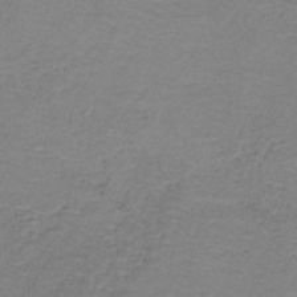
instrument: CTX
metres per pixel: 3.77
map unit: eAb
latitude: -36.2172
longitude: 53.4076
